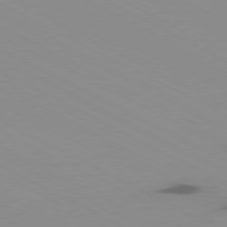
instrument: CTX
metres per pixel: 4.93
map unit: Ap
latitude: -80.3307
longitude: -62.3845
